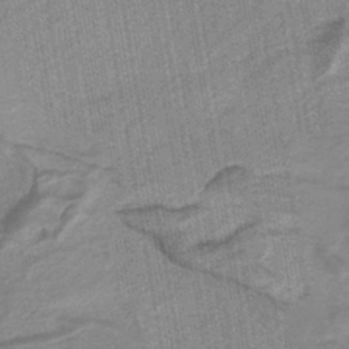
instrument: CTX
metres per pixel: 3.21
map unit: eAb
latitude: -40.2172
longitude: 51.8989
